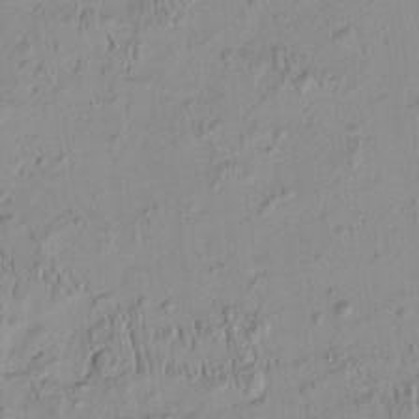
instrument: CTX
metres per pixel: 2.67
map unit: HNhu
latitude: -4.2172
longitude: 13.7478
